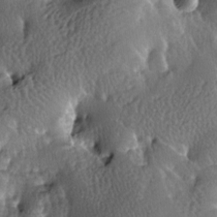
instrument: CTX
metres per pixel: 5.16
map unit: lAa
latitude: -7.3320
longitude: -124.5546
